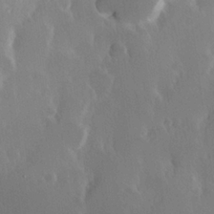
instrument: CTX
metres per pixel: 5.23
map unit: Hve
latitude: 23.3482
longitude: 146.5762
